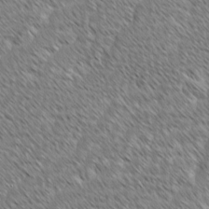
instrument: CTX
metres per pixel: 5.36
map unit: lAvf
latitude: -2.0283
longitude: -114.5923
